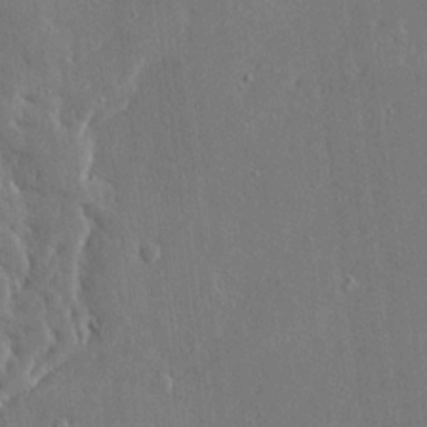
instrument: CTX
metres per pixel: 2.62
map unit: Ave
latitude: 16.7624
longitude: -140.0633
